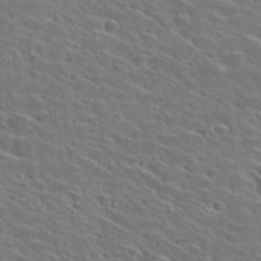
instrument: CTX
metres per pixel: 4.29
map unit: Hto
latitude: 29.6316
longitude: -46.9892
